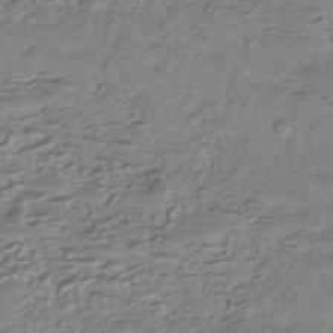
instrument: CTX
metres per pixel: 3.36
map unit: HNhu
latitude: -42.9730
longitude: 100.1227
